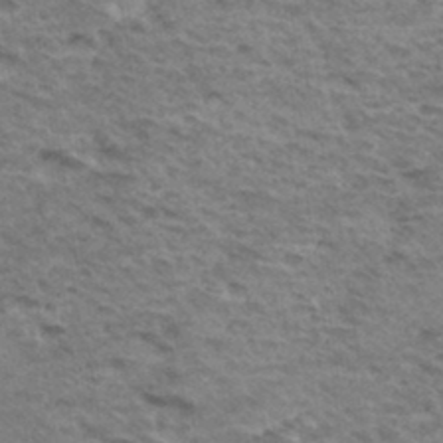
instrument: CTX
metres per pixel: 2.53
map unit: Hto
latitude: 35.2914
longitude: -43.3293
